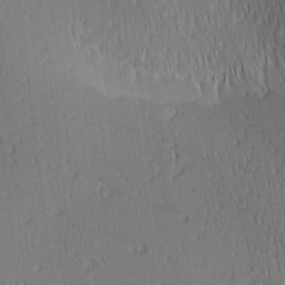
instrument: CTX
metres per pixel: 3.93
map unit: Ave
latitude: 2.4790
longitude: -114.8757
